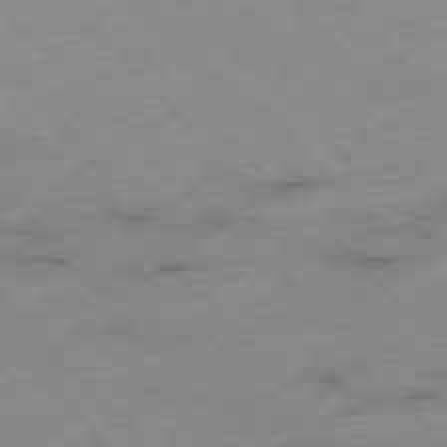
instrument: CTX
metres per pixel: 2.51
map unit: Hpe
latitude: -77.1053
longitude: -17.1025
